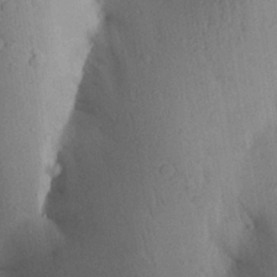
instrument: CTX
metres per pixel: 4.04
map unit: Aa
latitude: 27.6883
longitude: -148.0444
